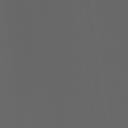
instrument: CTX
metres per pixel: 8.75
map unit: Ht
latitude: -3.6154
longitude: -60.7435
